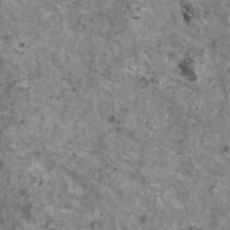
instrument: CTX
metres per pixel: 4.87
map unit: HNhu
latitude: 1.9528
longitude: 4.5384
